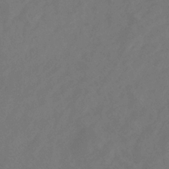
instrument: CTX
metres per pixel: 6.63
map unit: eHb
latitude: -35.5588
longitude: 78.5573
